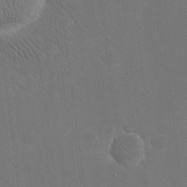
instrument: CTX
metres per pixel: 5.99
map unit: eHh
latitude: 19.7260
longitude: -67.5371
